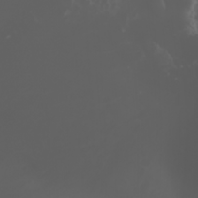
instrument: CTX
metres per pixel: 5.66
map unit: Nhu
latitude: -1.4077
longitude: -77.4804
